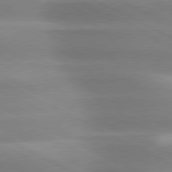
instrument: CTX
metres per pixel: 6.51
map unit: lApd
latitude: 79.6316
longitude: -120.4034
